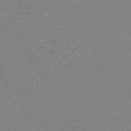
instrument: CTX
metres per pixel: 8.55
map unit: HNb
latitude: -46.0850
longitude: 54.5763
